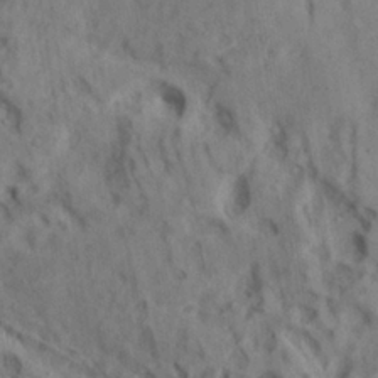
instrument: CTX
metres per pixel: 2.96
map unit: Ave
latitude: 22.3089
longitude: -137.7072
